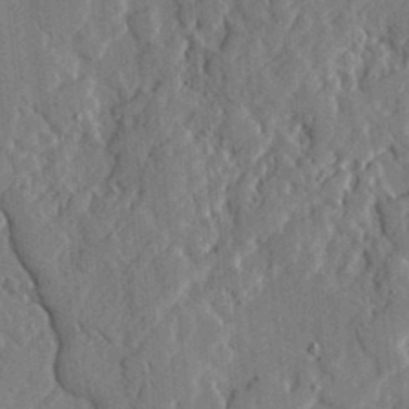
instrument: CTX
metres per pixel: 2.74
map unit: lHvf
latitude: 17.5749
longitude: -113.2537
